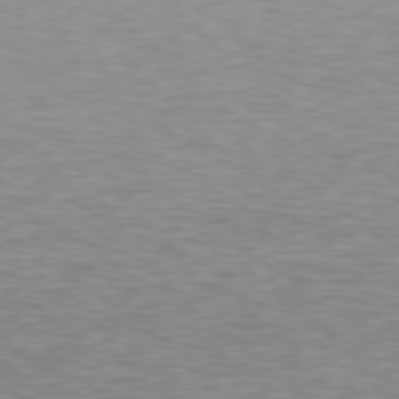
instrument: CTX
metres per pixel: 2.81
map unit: Hpe
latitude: 78.4979
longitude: -167.1970
